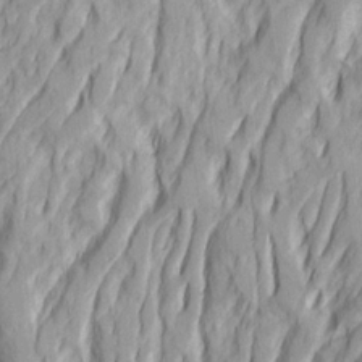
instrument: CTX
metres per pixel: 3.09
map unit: Ave
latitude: 23.1025
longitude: -133.3860
